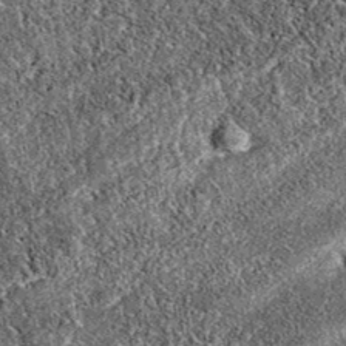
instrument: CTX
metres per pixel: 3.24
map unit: eAb
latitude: 37.4048
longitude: 111.9556
